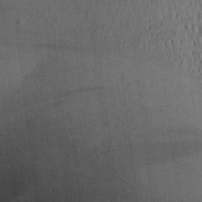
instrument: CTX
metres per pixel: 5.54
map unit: Aa
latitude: 25.4804
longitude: -134.4790
